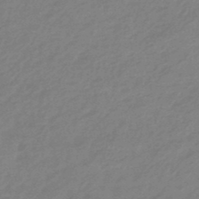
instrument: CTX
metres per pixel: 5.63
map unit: eHb
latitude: -44.6141
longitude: 89.3320
